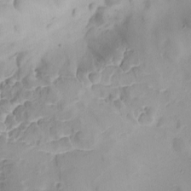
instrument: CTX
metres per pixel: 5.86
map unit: Ave
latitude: -8.6518
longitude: -122.3656
